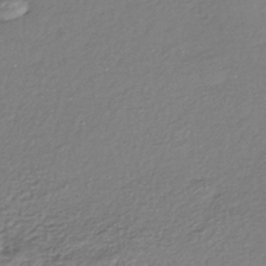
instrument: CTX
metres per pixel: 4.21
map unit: Nhe
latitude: -45.3510
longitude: 151.3699
